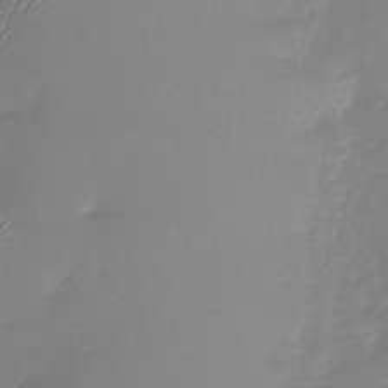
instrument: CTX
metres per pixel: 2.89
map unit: Nhu
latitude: -28.9164
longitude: -61.4426
